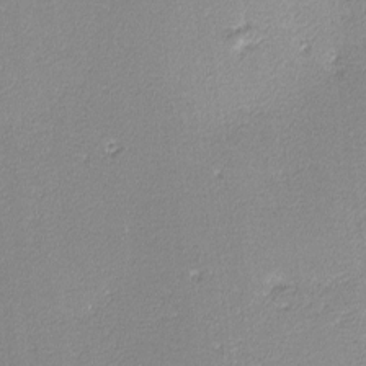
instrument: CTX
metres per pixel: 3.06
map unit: lHvf
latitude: -12.6141
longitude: -102.2522
